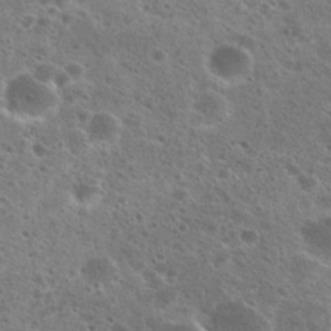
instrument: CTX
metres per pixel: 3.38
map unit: Hto
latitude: 25.9339
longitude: -46.8191
